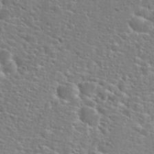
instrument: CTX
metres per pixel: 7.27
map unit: Hto
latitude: 25.0269
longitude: -49.2159
